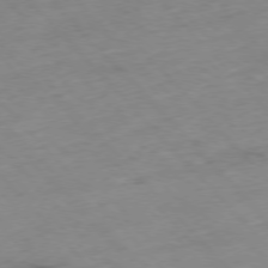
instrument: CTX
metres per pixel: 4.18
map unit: Hpe
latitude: -77.0864
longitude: -17.6127
